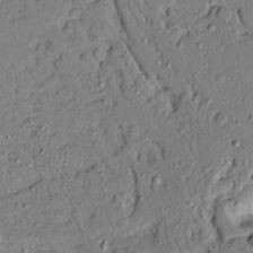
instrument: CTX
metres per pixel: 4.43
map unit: Ave
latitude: 14.8380
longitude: -140.1388
